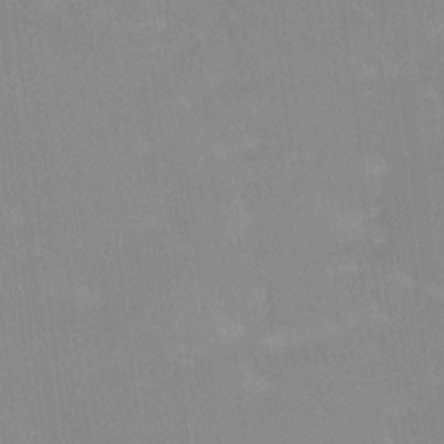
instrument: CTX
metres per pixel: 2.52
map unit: Ht
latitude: -1.0487
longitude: -20.2145
